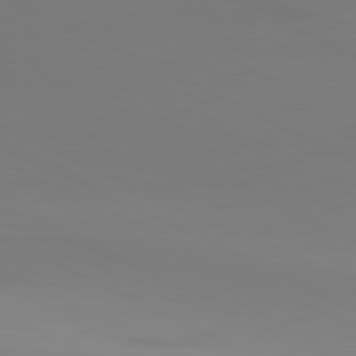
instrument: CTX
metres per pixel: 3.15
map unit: Hpe
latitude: -81.3132
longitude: 18.9920
